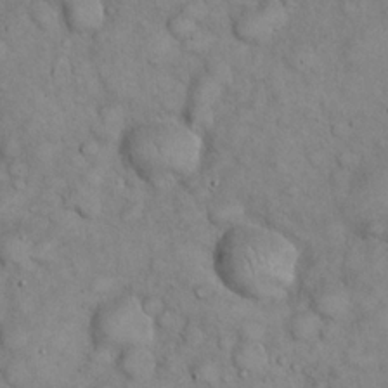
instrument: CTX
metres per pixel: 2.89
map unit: eHh
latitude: 22.1578
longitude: -59.1214
